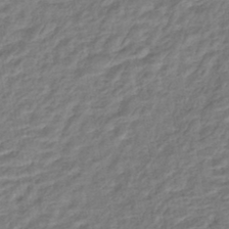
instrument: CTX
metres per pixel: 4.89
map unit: HNhu
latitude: -44.6330
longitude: 102.4251
